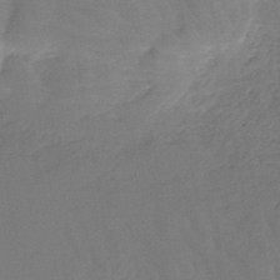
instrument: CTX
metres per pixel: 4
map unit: HNb
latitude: -50.6140
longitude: -52.9325
